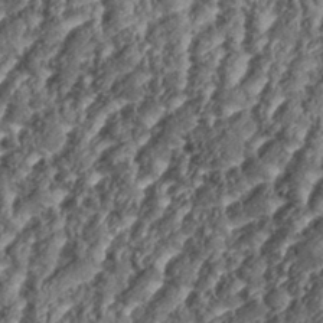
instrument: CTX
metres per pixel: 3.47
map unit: eHh
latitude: 35.4804
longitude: -137.3104
